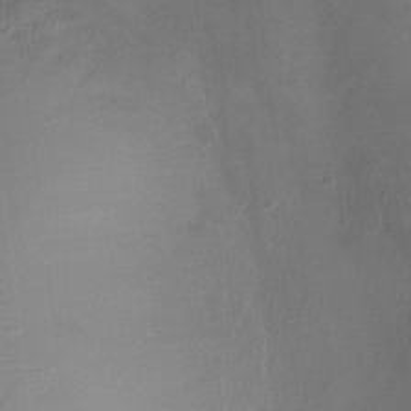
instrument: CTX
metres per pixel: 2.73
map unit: Nhu
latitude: -10.6519
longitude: -20.7058
